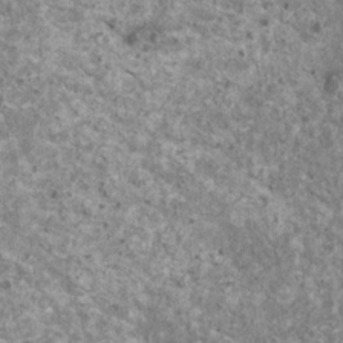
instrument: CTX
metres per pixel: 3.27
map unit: HNhu
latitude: 1.9150
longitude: 4.7274
